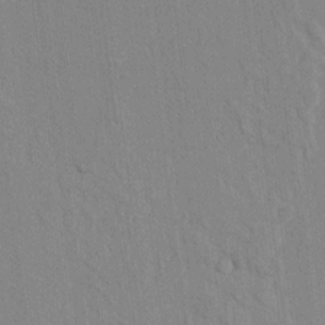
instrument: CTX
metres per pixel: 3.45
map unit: lAvf
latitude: 7.7072
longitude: 168.7463
